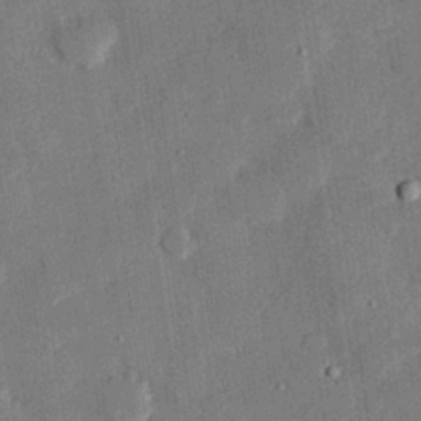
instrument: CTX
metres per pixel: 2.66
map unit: eHh
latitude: 27.5371
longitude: -81.7261
